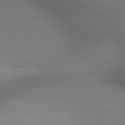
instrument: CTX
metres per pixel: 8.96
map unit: lApd
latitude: 79.7261
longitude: -174.3656
